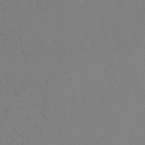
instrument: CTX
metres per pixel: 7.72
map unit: lHb
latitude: -48.1984
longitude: 80.3684
